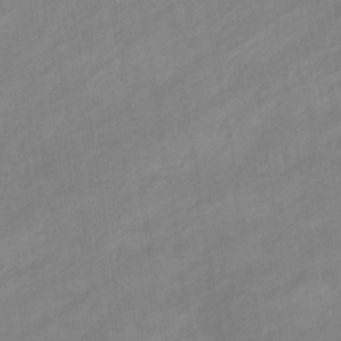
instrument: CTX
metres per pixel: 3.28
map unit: eHb
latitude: -37.2565
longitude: 79.5399
